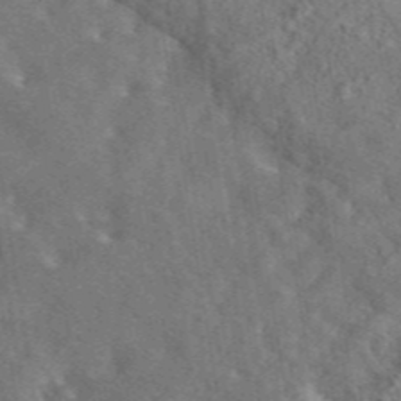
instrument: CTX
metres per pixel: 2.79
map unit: eAb
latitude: 45.0458
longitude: 111.0297
